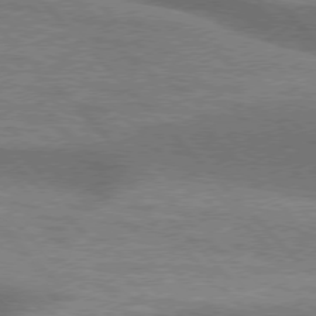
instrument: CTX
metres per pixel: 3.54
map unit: lApd
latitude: 76.3656
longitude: -63.0648
